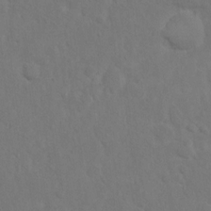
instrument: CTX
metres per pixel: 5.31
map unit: Hto
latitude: 12.4979
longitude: -37.0459
